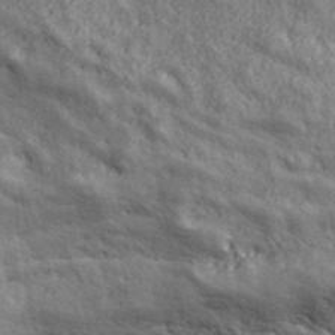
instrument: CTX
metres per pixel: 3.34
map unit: ANa
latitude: 43.2537
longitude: -87.7449
